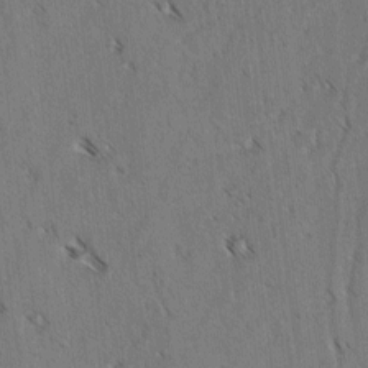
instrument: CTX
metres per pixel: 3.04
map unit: lAvf
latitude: -4.2739
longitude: -113.6694
